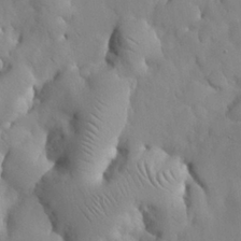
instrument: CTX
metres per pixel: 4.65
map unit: Nhu
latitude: 26.5924
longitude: -72.4034
